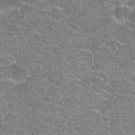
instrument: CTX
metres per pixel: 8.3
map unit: Hto
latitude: 20.8002
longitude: -42.8947
